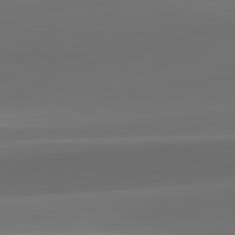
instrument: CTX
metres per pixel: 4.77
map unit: lApd
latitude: 81.8772
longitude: 130.6140
